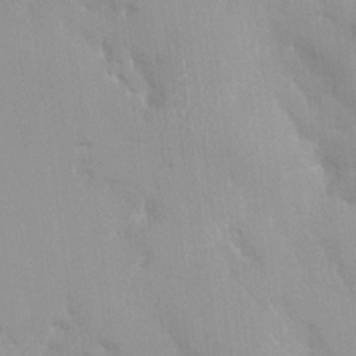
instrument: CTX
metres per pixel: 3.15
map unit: HNhu
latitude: 0.4790
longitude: -3.6883
